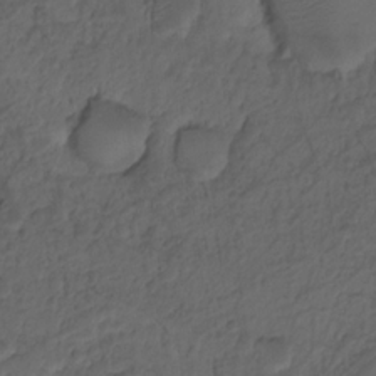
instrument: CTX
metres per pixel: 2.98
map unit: Hto
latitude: -7.9367
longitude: -44.6490
